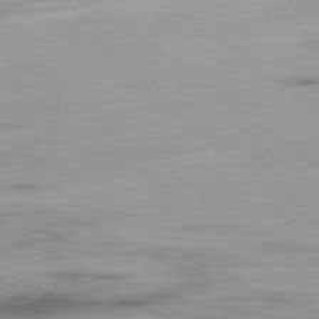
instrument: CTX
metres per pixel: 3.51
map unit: Ap
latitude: -79.3320
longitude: -74.0444
